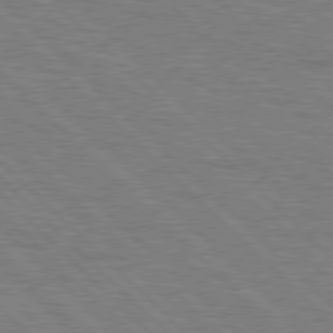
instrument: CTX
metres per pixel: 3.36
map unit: Hpe
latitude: 77.1781
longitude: -151.9339
